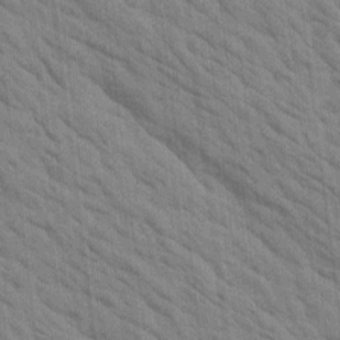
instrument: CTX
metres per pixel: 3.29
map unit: Htu
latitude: 1.7071
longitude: 143.2187
